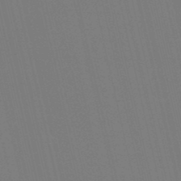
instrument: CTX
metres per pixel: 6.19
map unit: lHb
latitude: -47.4265
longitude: 60.8219
